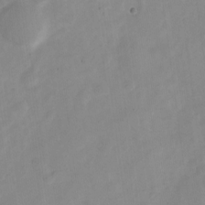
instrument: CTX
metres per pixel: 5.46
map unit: Nve
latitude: -21.6344
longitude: 107.8801
